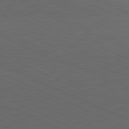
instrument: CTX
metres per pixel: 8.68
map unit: lApd
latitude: 81.5560
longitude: 148.0472
